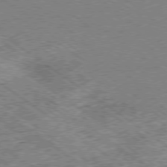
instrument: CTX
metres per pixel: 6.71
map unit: Hpe
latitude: -79.1998
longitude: 7.7288
